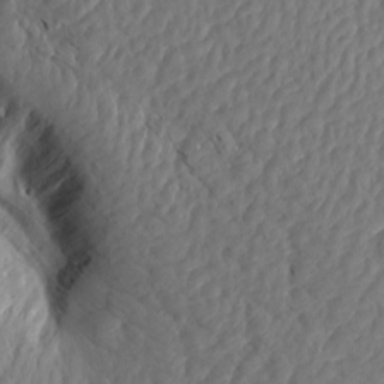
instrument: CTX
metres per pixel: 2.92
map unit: Aa
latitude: 15.5372
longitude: -146.0255
